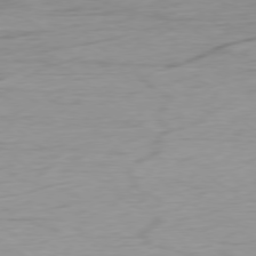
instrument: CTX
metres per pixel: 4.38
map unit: Ap
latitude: -78.5384
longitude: -78.4790
